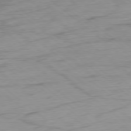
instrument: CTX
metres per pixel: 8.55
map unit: Ap
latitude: -78.4818
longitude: -78.2712
